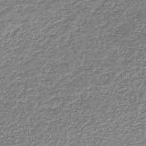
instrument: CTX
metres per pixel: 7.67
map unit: lHb
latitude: -41.8611
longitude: 69.5777
